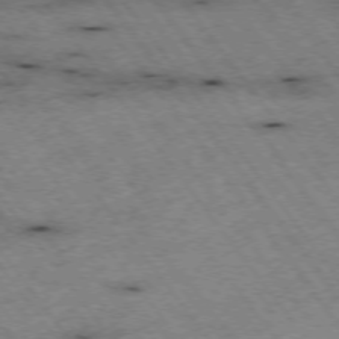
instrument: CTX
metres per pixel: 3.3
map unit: Hpe
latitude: -75.2376
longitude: -17.8017
